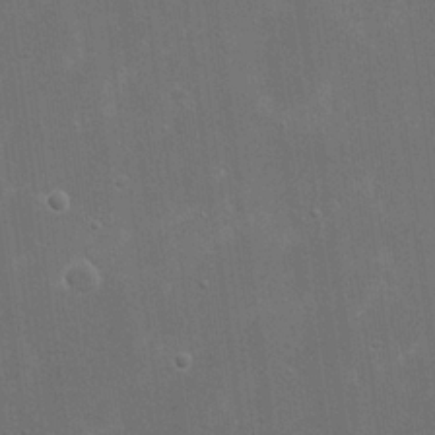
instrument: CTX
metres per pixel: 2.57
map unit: eHh
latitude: 20.7435
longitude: -68.3656
